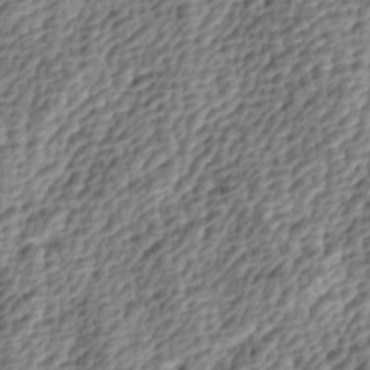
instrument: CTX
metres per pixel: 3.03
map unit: lAa
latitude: -4.5573
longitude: -122.4601
